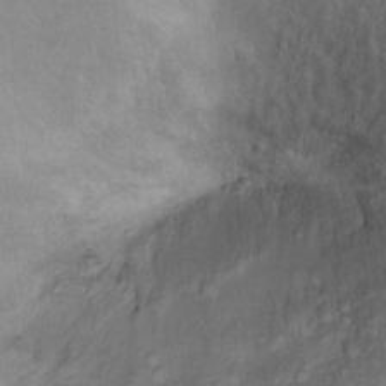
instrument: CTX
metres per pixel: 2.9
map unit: Ht
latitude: 12.2901
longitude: -38.8380
